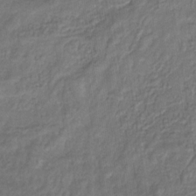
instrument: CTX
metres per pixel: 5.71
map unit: eHb
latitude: -30.0661
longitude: 71.5210
